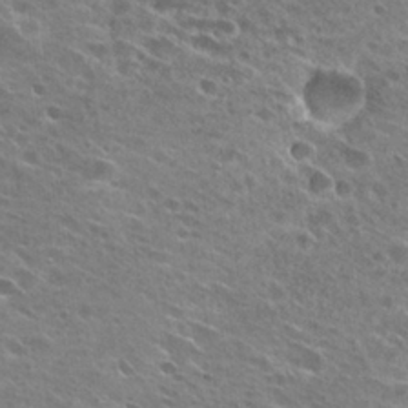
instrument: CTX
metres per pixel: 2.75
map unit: Hto
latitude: 26.9325
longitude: -44.1389
